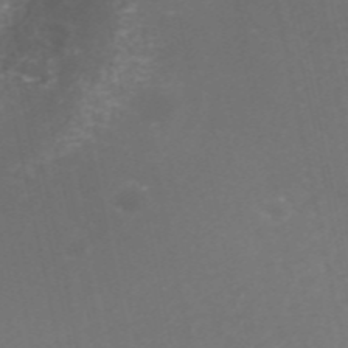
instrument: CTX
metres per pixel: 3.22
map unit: ANa
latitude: 40.7624
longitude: 25.1998
